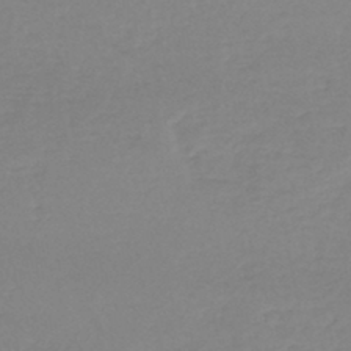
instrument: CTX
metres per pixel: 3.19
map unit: eHh
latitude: -45.2187
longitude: -29.6316
